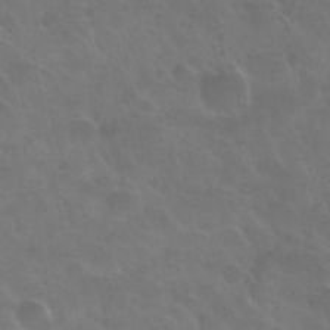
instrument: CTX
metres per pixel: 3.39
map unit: Nhu
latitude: 30.7625
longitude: -54.9136
